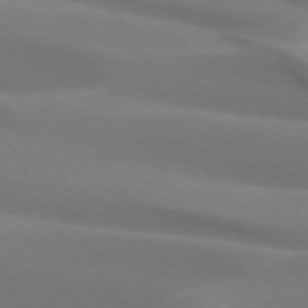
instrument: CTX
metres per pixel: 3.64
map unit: lApd
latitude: 73.1781
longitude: -49.4993
